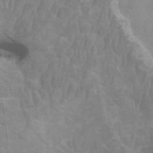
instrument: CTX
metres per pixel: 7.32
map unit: HNhu
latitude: 4.3656
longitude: -2.6490
